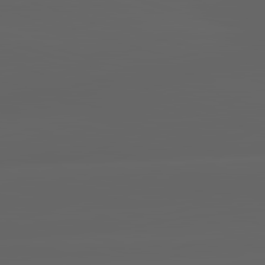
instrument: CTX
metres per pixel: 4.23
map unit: lApd
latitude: 82.9513
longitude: -133.6316
